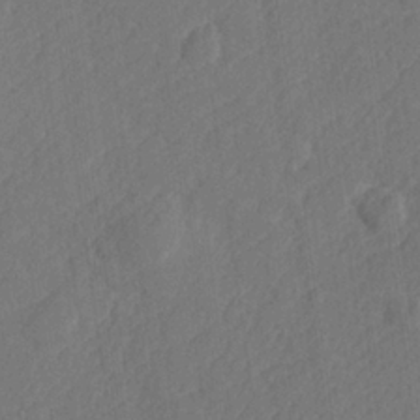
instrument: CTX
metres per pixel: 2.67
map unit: lHvf
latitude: 24.7246
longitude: 141.6155
